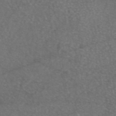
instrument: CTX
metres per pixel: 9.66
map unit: eAb
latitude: 46.9136
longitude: 111.1053
